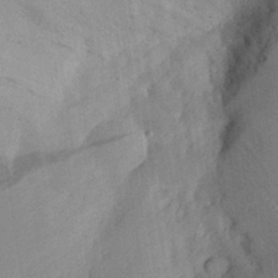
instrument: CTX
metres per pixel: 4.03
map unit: Aa
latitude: 29.2726
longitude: -145.6505
